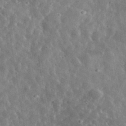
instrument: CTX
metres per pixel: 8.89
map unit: lHvf
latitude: 36.7813
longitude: -89.3293
